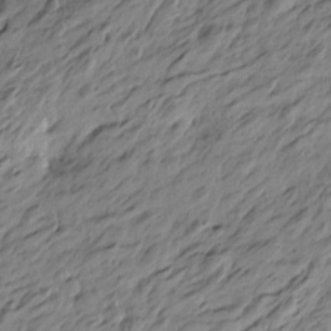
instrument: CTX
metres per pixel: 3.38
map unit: Htu
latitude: -5.1431
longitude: -178.5735
